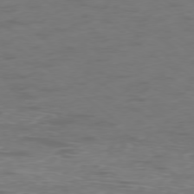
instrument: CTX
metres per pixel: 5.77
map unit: Ap
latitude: -78.5951
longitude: -62.9136
